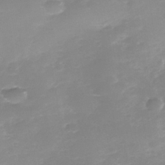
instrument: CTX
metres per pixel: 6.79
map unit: Nhe
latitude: -39.0109
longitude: -116.4790
